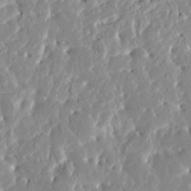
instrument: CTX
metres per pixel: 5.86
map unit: HNhu
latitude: 7.4426
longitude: -2.5357
